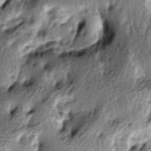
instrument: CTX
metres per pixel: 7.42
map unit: lAa
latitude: -6.3684
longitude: -124.8947
